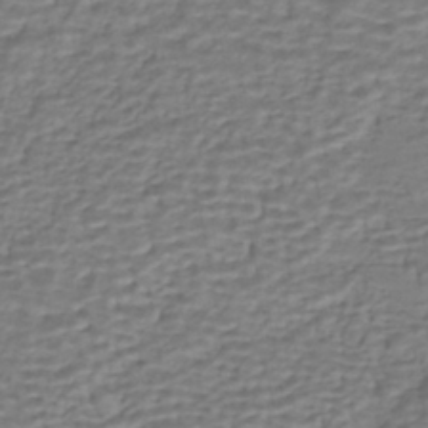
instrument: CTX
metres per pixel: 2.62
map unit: HNhu
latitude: -43.1620
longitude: 100.7274
